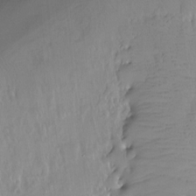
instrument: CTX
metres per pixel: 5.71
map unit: Ht
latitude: -6.7841
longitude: -32.0444
